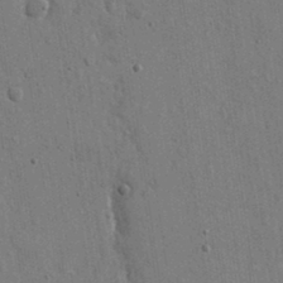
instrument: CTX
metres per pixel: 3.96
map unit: eHh
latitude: 15.4616
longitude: -68.6869
